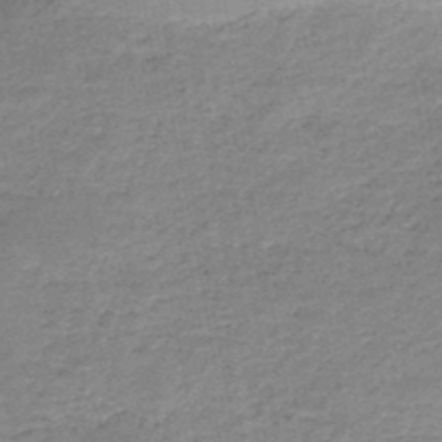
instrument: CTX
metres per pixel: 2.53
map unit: HNb
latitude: -48.6897
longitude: -39.7827
